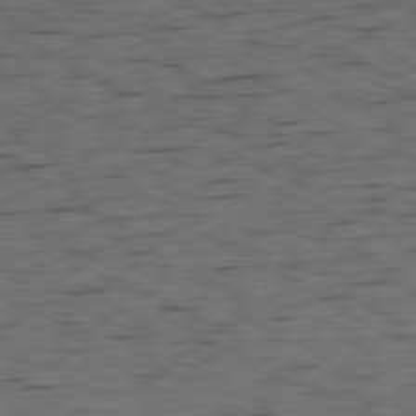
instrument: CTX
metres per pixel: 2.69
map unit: Ap
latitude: -80.0472
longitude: -100.4034
